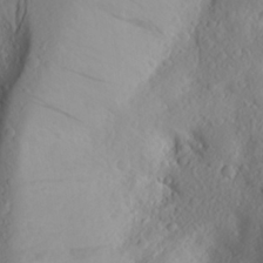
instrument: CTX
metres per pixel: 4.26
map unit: Aa
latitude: 25.8772
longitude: -146.8002
